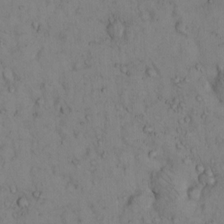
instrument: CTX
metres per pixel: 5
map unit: Hto
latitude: 12.5357
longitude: -59.2159
